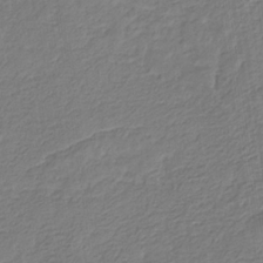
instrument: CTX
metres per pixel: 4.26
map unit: eHb
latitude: -30.0283
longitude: 67.2754
